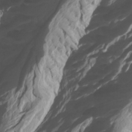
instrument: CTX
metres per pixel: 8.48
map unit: Htu
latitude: -7.0108
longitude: -68.8947
